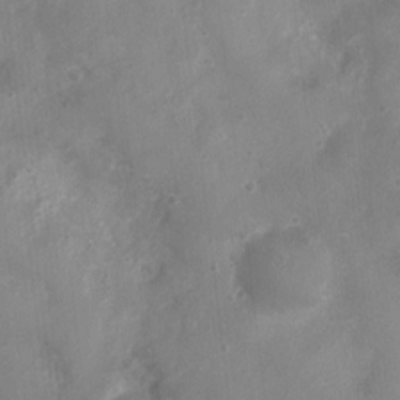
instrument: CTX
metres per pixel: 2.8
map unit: Nhu
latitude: 4.9136
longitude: -17.1214
